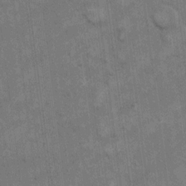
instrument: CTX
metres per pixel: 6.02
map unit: eHh
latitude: 13.5560
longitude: -65.7072
